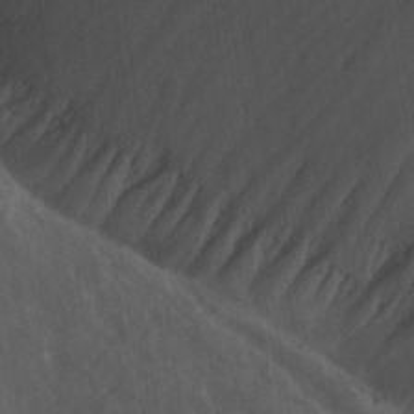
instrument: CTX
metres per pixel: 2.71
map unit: Ave
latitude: 18.3089
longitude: -131.8017
